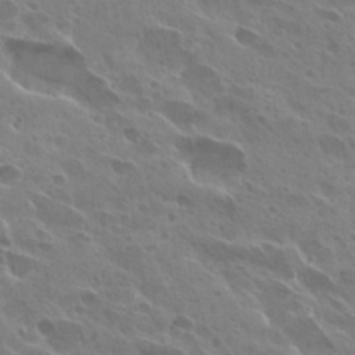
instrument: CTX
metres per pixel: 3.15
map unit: Hto
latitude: 27.4993
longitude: -40.6868
